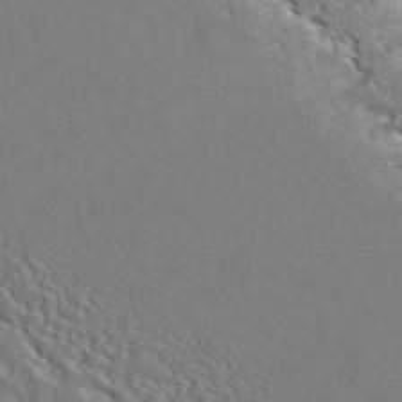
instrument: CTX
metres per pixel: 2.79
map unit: ANa
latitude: 43.7450
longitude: 45.2943
